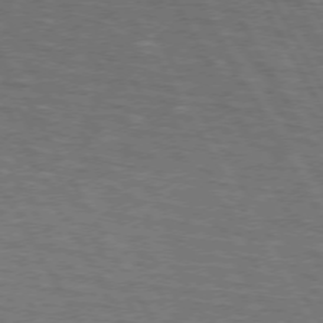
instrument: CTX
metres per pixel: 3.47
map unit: lApd
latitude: 72.8002
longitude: -73.1593
